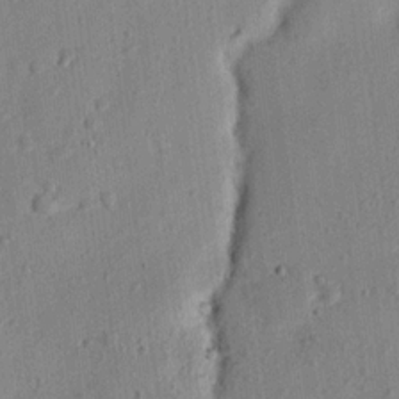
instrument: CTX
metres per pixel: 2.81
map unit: lHvf
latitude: 14.9136
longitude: 179.3887
